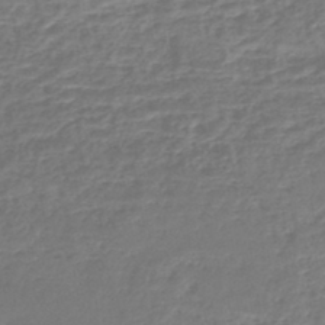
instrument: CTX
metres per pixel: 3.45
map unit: lHb
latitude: -45.2565
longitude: 73.4643
